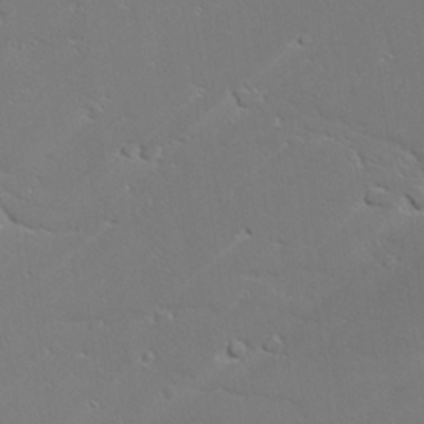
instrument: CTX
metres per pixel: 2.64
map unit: lAvf
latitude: 25.5182
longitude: -109.9528
